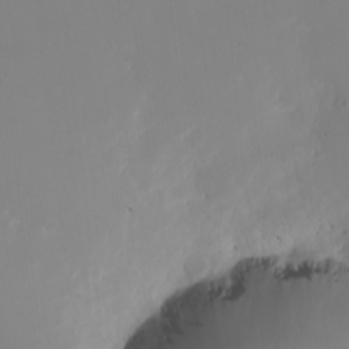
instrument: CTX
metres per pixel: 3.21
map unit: eHh
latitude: -5.2565
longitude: -84.0255
